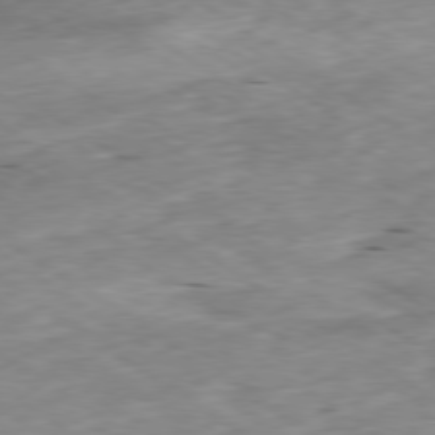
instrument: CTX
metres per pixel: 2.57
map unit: Ap
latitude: -79.7099
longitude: -91.0836
